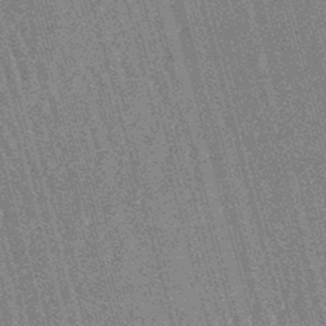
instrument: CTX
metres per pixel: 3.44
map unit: lHb
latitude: -46.1039
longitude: 77.8044
